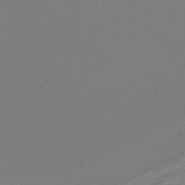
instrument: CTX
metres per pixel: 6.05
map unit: lHb
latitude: -45.7667
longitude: 70.6330
